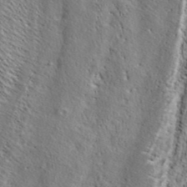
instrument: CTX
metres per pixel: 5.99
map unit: ANa
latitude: 41.8583
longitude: 52.7841
